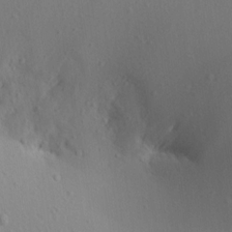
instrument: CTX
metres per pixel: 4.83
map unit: Aa
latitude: 12.5924
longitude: -142.8191
